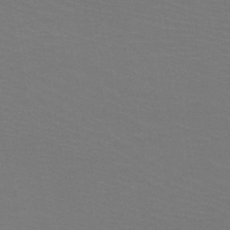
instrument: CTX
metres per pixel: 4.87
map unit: HNb
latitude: -48.7086
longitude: -46.0633
